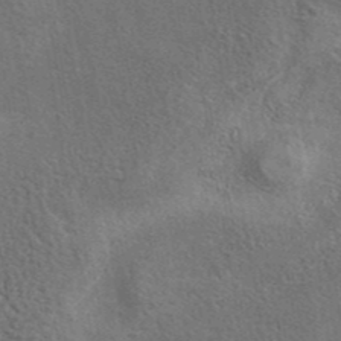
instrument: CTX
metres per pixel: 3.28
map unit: eAb
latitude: 41.0080
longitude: 103.6533
